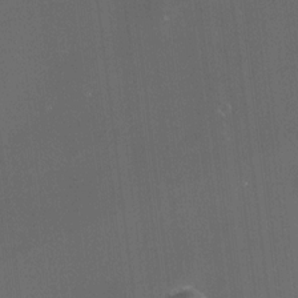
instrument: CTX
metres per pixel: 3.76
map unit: HNhu
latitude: 11.1403
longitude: 10.5763
